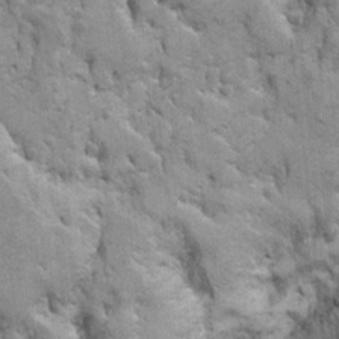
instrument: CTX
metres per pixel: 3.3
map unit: Htu
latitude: -3.9745
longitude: 150.8974
